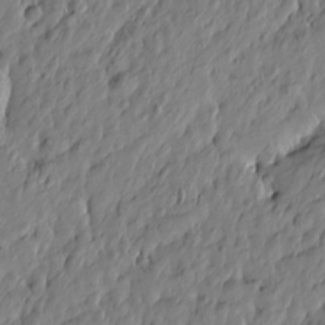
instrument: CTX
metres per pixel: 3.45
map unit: Htu
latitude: -5.7477
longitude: 178.0661
